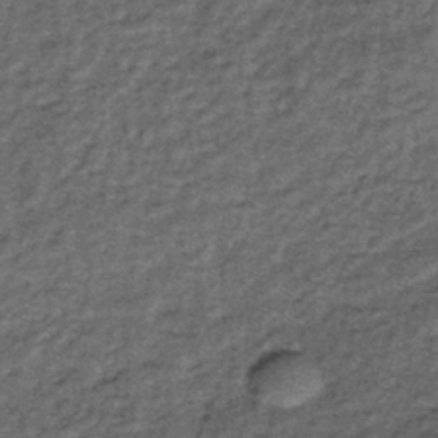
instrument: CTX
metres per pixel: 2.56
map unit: lHb
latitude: -38.6518
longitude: 66.0472
